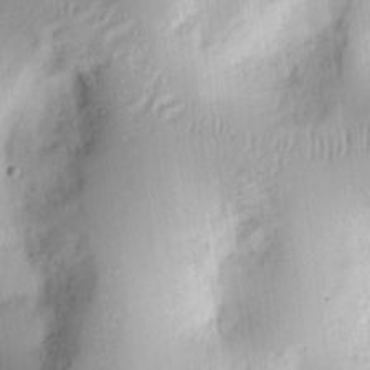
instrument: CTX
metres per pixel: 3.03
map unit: Ht
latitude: 8.9325
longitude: -74.8191
